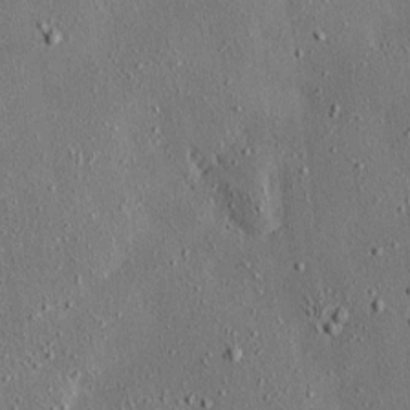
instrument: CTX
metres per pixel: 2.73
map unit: Ave
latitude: 17.2348
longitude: -139.7827
